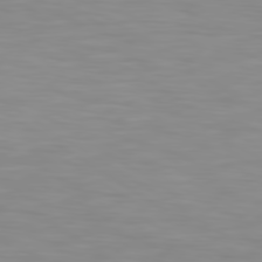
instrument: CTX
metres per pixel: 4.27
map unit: lApd
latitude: 80.0633
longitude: 120.3117
